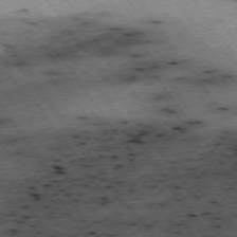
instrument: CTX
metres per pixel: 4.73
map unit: Hpe
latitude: -74.6141
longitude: 2.0472
